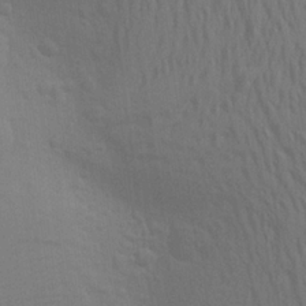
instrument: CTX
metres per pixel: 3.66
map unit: Aa
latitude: 23.8394
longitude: -145.2537
